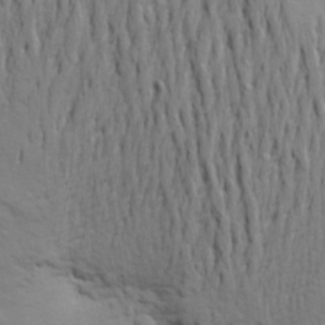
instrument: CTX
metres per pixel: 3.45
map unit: Aa
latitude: 22.6301
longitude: -150.2522
